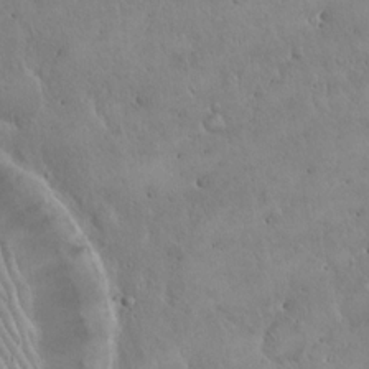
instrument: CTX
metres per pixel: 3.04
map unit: Hto
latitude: 17.5182
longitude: -59.2726
